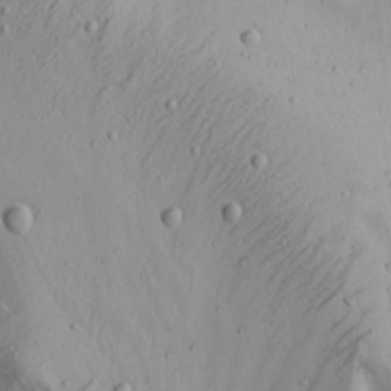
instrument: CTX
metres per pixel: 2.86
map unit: Ave
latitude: 22.5357
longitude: -137.0081
